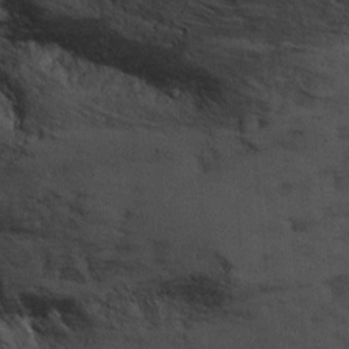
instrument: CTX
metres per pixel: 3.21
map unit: Ht
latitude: 9.1025
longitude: -36.7624
